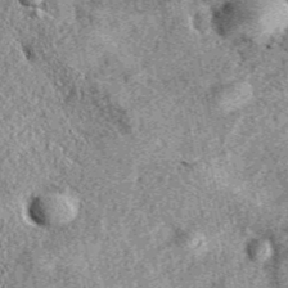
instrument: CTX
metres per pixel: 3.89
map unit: eAb
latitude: 38.4034
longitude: 109.8611
